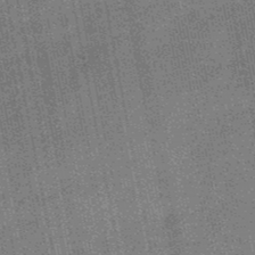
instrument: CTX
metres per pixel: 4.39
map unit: HNb
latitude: -48.9164
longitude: -38.3089
